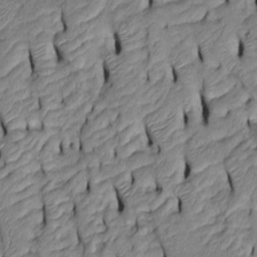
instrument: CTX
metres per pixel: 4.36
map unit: Htu
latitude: -6.5574
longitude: 155.2376
